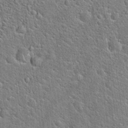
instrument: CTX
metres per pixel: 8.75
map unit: Hto
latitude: 21.0081
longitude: -51.4237
